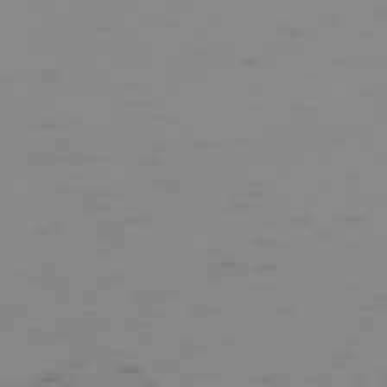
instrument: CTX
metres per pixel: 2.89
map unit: Hpe
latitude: -73.2754
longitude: 6.4251
